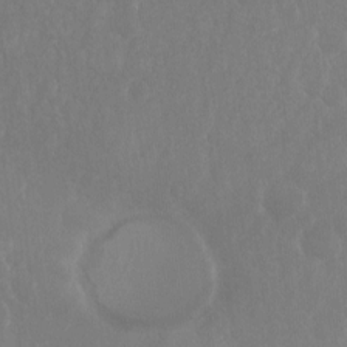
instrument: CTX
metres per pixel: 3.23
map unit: Hto
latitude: -8.0283
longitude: -45.1592
